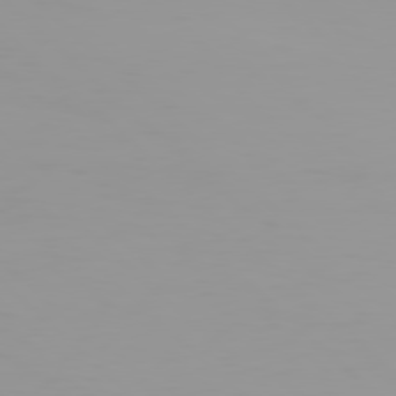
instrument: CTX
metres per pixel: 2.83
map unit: Hpe
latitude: 78.1011
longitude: -144.3467
